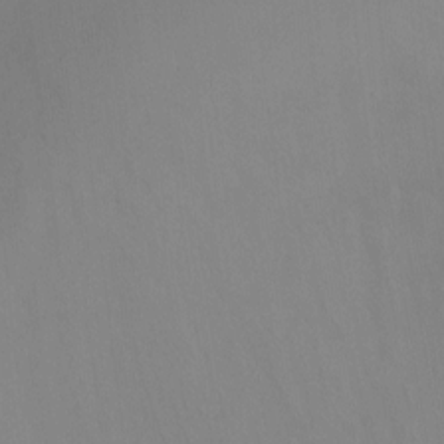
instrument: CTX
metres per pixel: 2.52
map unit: Ht
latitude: -10.5574
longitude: -45.8016
